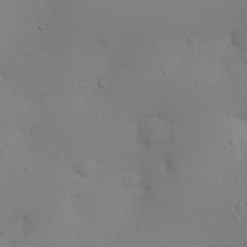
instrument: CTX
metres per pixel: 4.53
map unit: eHh
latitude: 25.3103
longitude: -69.8961
